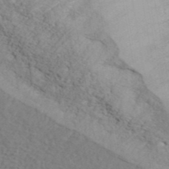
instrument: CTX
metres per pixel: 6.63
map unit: ANa
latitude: 42.0444
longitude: 56.0661
